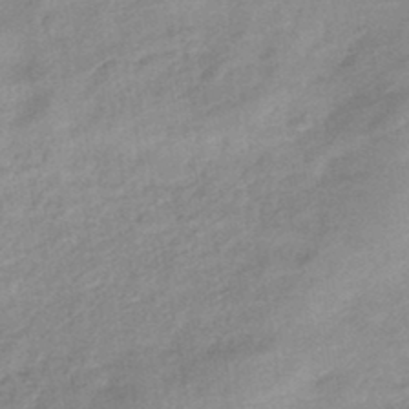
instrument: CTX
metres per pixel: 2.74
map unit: eHb
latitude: -44.0472
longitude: 85.0108
